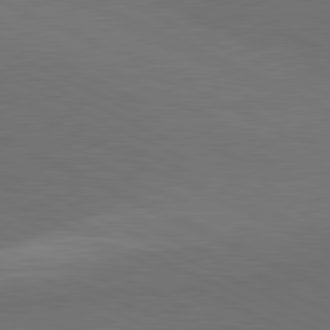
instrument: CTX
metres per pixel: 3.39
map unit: lApd
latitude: 81.4048
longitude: 148.9731
